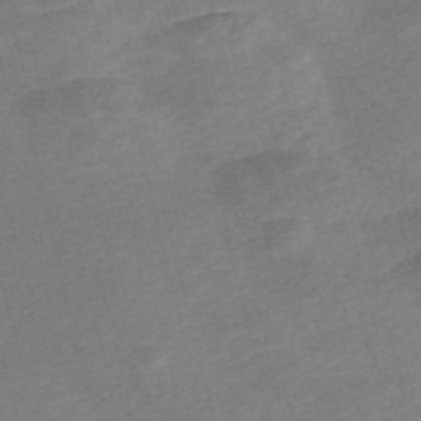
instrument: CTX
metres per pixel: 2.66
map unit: Nve
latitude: -57.2565
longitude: 53.7099
